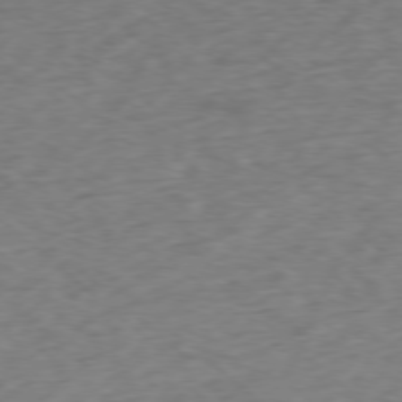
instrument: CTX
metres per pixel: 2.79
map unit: Ap
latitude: -77.7856
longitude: -78.4790
